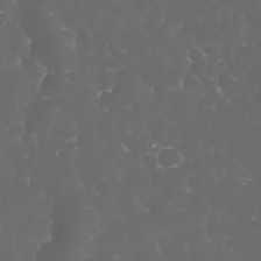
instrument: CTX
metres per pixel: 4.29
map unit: eHh
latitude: 32.9892
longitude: -63.3293
